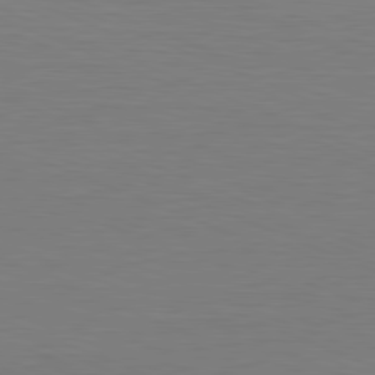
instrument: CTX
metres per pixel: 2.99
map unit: Hpe
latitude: -81.6155
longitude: 8.7274
